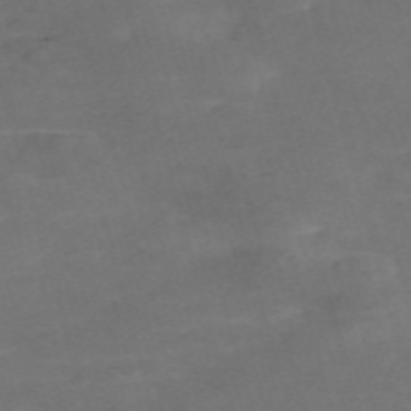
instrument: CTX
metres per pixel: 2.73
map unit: Nve
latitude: -59.2375
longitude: 59.4076
